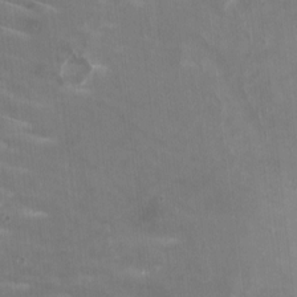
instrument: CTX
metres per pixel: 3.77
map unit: HNhu
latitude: -0.1228
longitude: -3.6316
